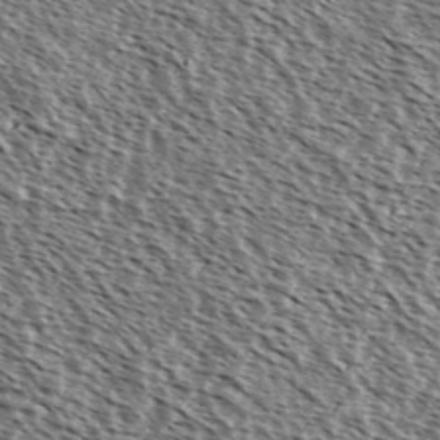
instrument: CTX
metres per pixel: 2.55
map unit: Ave
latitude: 37.3482
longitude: -111.9339
